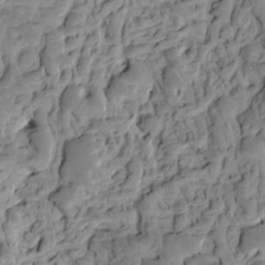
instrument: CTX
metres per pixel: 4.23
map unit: eHh
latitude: -0.9920
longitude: 16.6141
